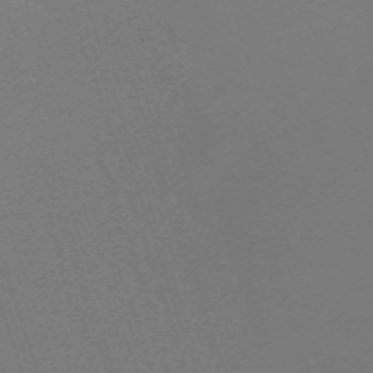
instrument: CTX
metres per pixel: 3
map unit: eHh
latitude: -63.3320
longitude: 51.3510
